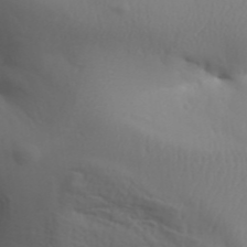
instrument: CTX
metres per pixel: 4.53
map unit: Aa
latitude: 32.4601
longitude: -143.6127
